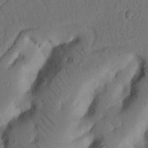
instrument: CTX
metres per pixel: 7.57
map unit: Nhu
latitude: 20.5735
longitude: -75.4049
